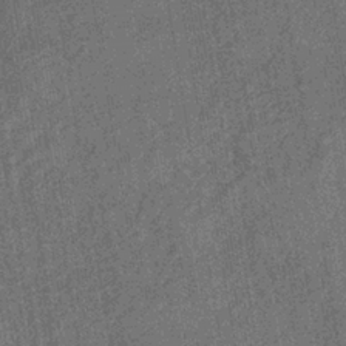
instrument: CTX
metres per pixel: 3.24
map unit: eHb
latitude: -35.1809
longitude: 80.6897
